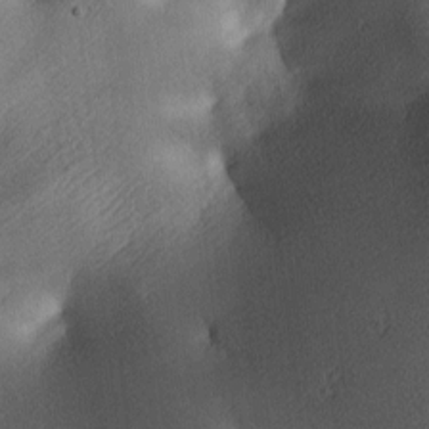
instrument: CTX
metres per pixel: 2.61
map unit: lAa
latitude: 3.9906
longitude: -116.5735
